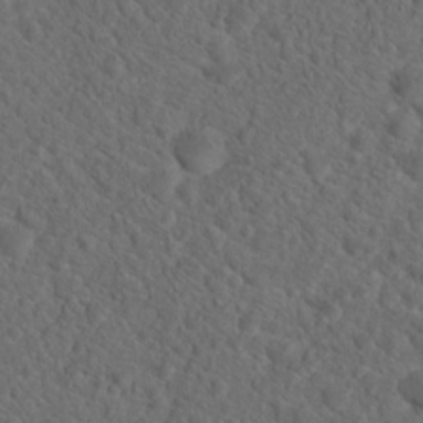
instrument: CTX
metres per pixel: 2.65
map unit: Hto
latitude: 19.3670
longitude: -39.5749
